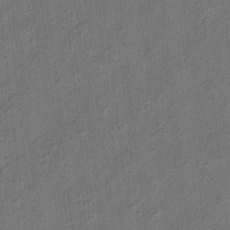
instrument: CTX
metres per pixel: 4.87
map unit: eHh
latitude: 5.9150
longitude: -77.1970
